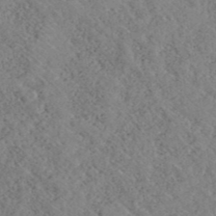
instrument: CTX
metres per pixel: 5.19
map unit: ANa
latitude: 40.6301
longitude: 18.6707
